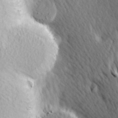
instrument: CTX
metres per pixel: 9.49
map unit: Hve
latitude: 24.5167
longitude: -97.5182
